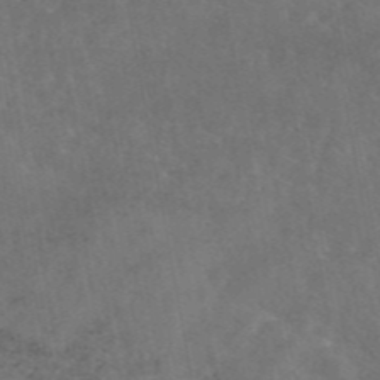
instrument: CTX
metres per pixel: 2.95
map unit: eAb
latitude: 45.4993
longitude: 124.2173
